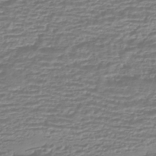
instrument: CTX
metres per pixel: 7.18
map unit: HNhu
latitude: -44.0472
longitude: 98.7463
